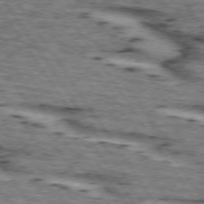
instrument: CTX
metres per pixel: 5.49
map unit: lApd
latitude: 73.6505
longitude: -73.2159
